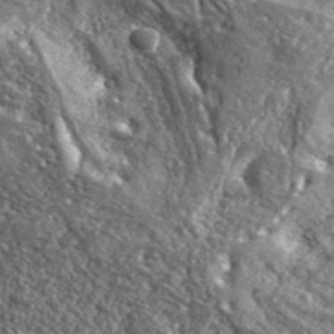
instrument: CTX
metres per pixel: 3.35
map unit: eHh
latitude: 42.2145
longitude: -90.3845
